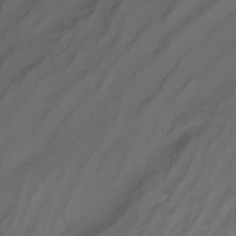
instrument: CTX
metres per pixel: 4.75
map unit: Nhu
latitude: -16.6330
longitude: -50.7813
